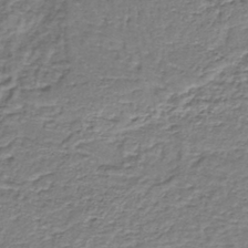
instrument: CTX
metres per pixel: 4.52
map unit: lHb
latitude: -39.8423
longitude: 61.2565
